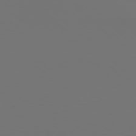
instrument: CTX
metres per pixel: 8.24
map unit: Hpe
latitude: 76.9324
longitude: -133.5749
